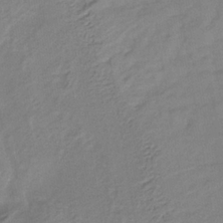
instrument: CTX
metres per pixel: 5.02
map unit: lHb
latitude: -34.1228
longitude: 64.6141
